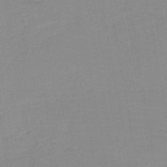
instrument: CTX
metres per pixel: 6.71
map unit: HNb
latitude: -49.6722
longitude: -48.9892
